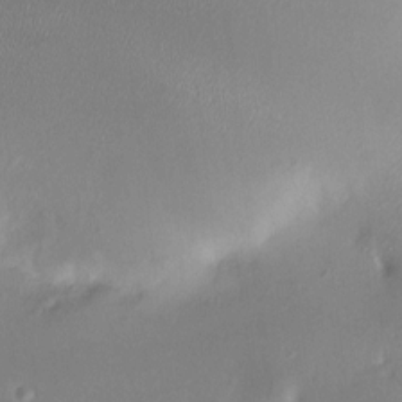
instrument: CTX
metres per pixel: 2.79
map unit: HNhu
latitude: 6.1389
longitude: 6.8030
